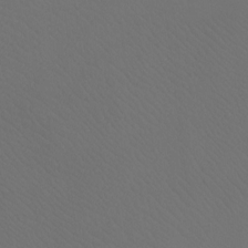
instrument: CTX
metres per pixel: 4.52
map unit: Htu
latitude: -7.7855
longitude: -33.4804
